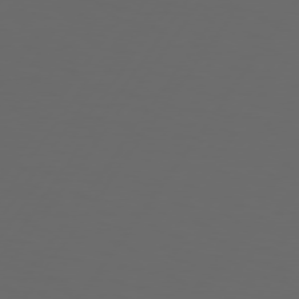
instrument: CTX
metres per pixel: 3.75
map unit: Hpe
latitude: 75.2159
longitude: -125.8205
